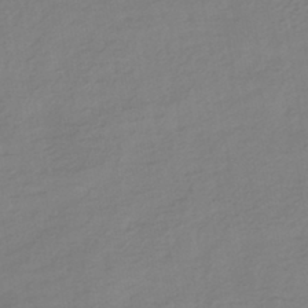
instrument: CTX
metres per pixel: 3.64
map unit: HNhu
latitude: -43.3131
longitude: 97.6533
